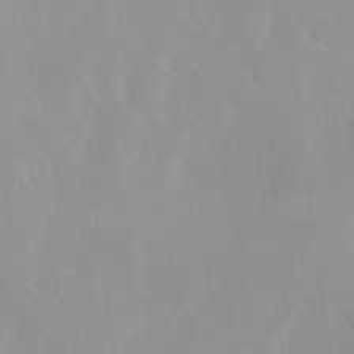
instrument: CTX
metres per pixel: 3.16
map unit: HNhu
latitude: 0.4412
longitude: -4.0633
